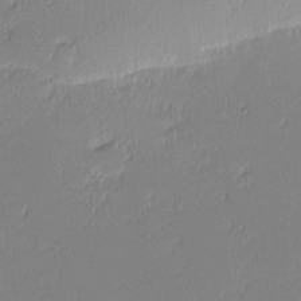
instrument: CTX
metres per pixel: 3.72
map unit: eHh
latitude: -3.0108
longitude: -82.0633
